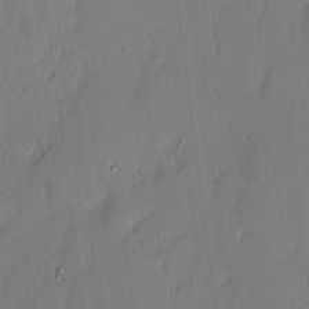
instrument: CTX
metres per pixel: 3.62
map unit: eHh
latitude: 3.1592
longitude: -76.6490
